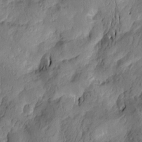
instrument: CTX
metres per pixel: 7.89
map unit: Htu
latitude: -2.6896
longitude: -176.4979
